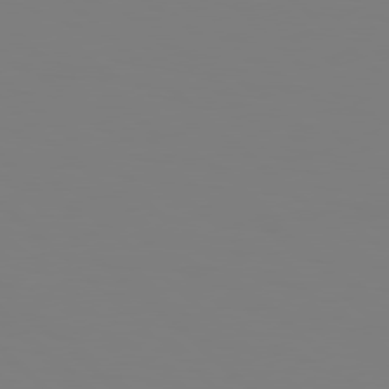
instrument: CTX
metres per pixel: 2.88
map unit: Hpe
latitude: 78.6869
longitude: 179.0108
